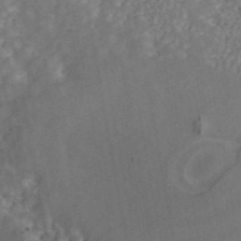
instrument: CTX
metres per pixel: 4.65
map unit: ANa
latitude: 45.2915
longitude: 38.9919
